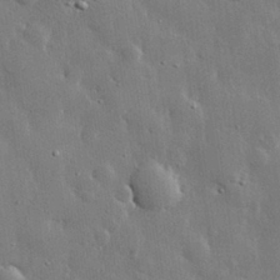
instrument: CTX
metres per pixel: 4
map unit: eHh
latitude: 29.2348
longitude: -79.8395
